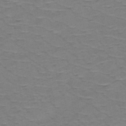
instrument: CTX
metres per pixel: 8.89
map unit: HNb
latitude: -53.5588
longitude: -44.2333
